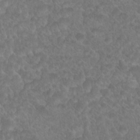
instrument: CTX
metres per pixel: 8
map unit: Hto
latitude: 19.6127
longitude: -38.1200
